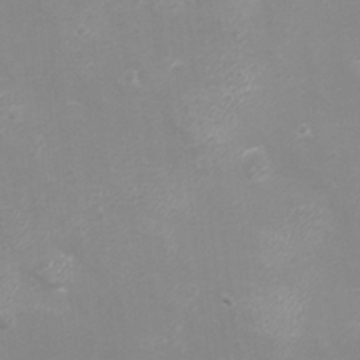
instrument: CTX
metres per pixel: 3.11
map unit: eHh
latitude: -4.1228
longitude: -75.2537
